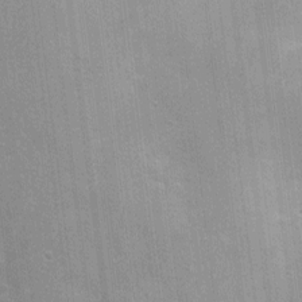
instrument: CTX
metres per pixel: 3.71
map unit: Nhu
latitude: 1.7071
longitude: -16.4223
